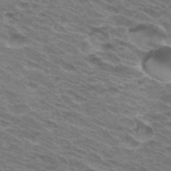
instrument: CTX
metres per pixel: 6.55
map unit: Hto
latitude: 33.6505
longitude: -43.8206
